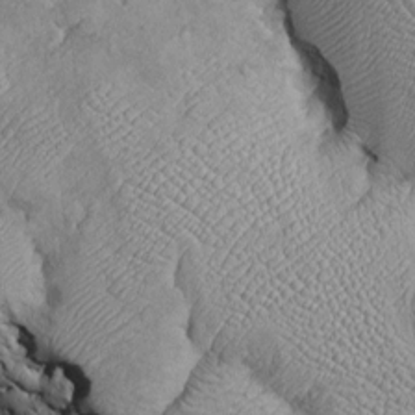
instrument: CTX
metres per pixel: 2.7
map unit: Htu
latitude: -6.8597
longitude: 153.5588
